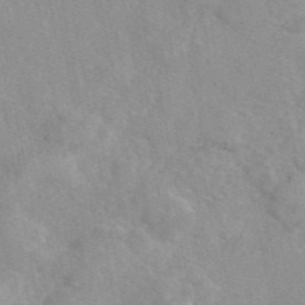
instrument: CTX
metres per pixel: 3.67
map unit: eAb
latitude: 46.8191
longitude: 113.2565
